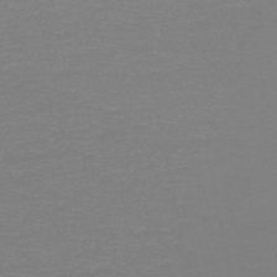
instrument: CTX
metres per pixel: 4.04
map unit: HNb
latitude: -48.8219
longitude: -42.8191
